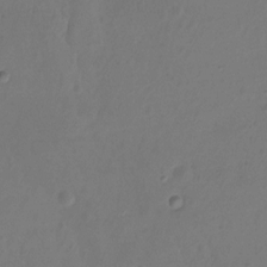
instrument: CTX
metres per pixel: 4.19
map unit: Hto
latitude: -12.7652
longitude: -39.8394
